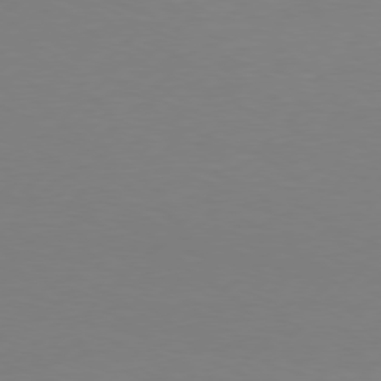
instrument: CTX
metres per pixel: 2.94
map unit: Hpe
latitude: 76.6679
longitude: -127.1025
